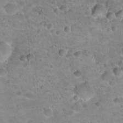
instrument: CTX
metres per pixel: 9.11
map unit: Hto
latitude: 21.2348
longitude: -49.5182
